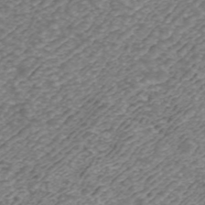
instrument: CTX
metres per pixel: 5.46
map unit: ANa
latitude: 43.0647
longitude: 25.9745
